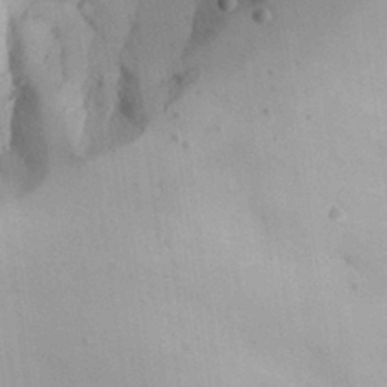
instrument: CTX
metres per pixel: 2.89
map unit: Aa
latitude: 27.6505
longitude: -129.0836
